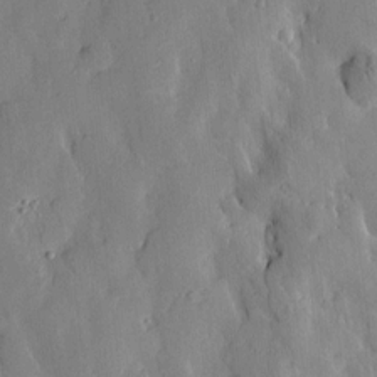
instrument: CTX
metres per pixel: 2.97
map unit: Htu
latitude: -9.2376
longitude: 176.5196
